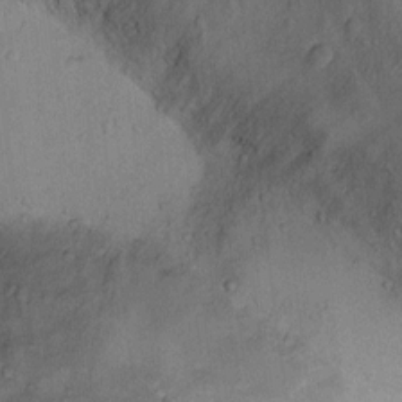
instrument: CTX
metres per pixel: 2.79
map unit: Ht
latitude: 12.7624
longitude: -39.2348
